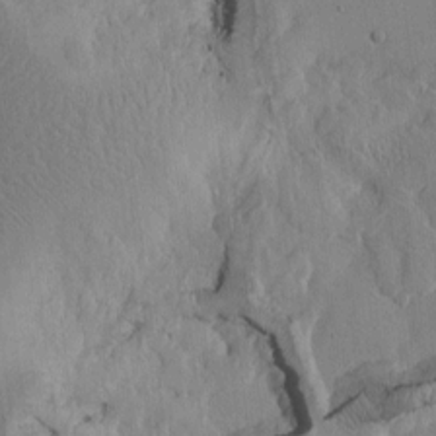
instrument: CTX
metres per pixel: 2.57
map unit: Htu
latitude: -2.9352
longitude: 168.0283
